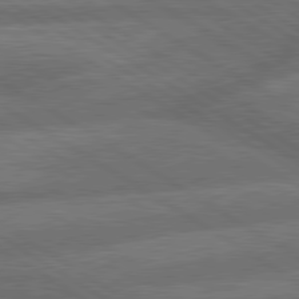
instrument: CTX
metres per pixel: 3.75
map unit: lApd
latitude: 79.8961
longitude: -165.4804
